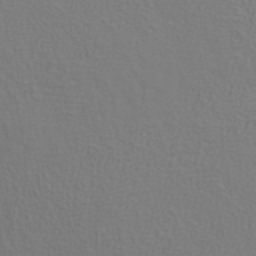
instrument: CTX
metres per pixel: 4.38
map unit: ANa
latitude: 38.8947
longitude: 22.2929
